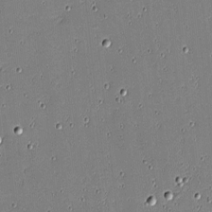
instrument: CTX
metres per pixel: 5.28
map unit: eHh
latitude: -4.2928
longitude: -82.2333
